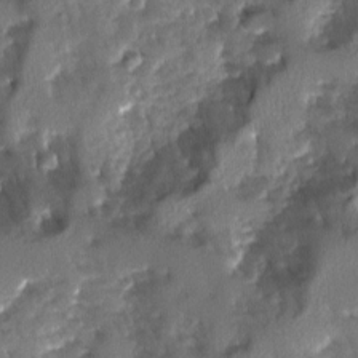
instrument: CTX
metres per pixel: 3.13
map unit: Ave
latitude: -11.5021
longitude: -119.3292
